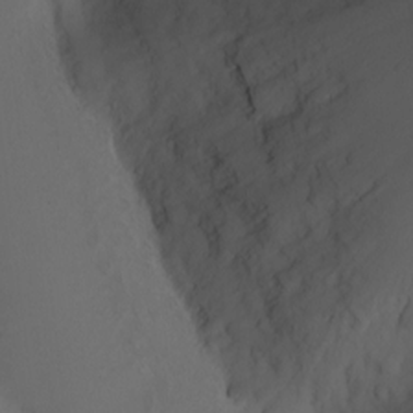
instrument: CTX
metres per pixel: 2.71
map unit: Nhu
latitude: -3.6910
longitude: -74.4601
